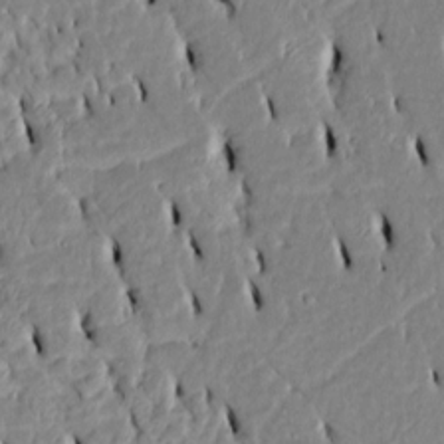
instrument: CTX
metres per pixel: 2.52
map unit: Htu
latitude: 3.1592
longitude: 151.2376
